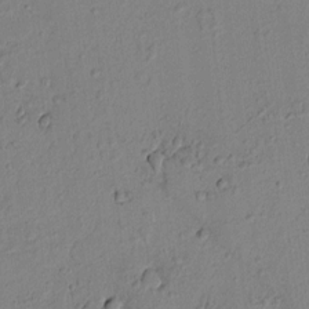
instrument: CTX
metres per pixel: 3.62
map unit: lAvf
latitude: 8.5546
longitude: 167.1053
